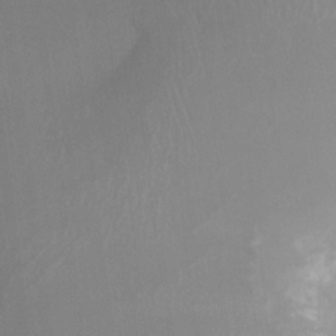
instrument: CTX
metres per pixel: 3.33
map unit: Htu
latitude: -12.6708
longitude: -48.9136
